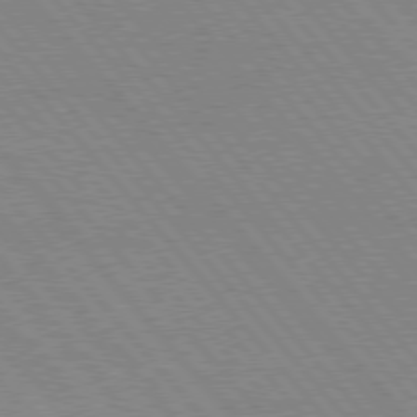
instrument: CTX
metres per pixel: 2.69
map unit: lApd
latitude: 76.3656
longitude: -85.9717
